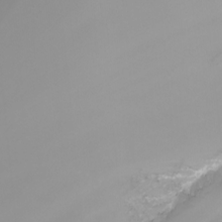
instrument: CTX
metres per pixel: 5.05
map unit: Nhu
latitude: -8.1606
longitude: -80.2711
